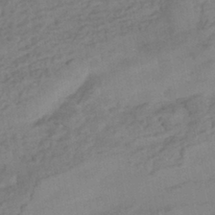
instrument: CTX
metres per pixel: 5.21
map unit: HNhu
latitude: -42.7463
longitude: 101.7666
